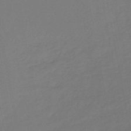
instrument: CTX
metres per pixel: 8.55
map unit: lHb
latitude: -46.7085
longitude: 74.9353
